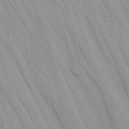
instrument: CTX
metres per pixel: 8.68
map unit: Nhu
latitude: -4.9541
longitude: -84.3845
